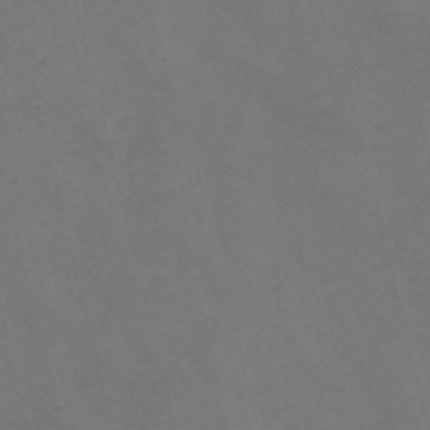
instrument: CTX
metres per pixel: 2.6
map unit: Nve
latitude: -57.2376
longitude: 52.8408
